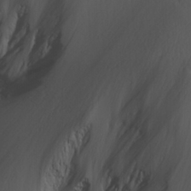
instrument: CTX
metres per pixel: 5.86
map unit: Ave
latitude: 23.5182
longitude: -135.3670
